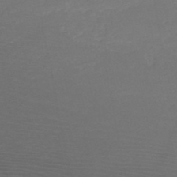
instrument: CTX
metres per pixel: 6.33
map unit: HNb
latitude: -50.0472
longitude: -44.1955
